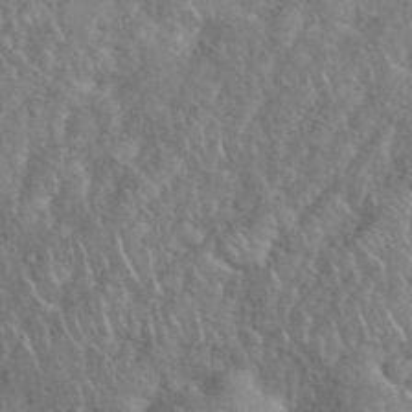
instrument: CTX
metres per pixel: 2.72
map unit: eHh
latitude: 38.3656
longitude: -57.9339
